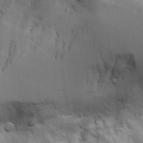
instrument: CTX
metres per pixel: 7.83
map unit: Aa
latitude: 19.1592
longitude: -125.4993
